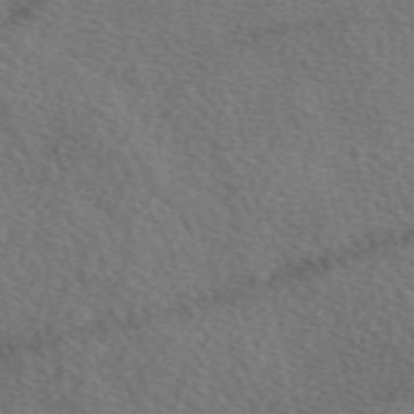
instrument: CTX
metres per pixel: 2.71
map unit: eAb
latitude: 50.8002
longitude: 113.9178
